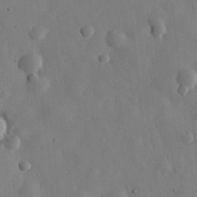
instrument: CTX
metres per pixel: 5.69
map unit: eHh
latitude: 29.9528
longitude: -77.6694
